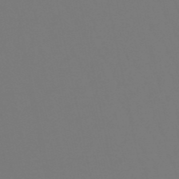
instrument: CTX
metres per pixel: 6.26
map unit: lHb
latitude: -49.9178
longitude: 70.0283
